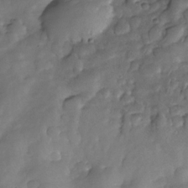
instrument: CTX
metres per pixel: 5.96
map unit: Nhe
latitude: -34.0472
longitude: -143.9528
